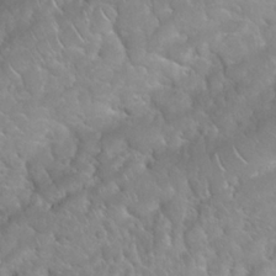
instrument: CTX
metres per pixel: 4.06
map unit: Nhu
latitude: 24.2144
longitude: -60.7057
